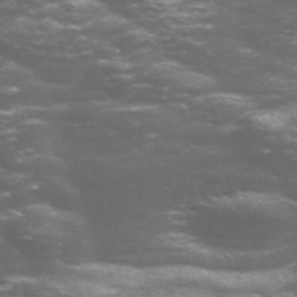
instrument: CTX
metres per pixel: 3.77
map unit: Nve
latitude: -58.5384
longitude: 56.9353
